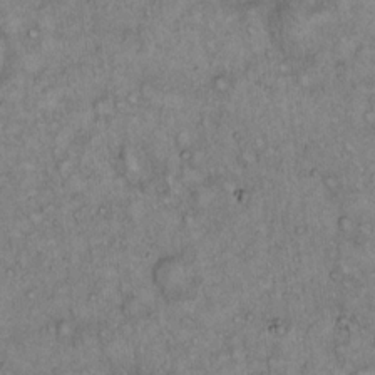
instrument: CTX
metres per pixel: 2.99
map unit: Hto
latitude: 14.0822
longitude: -57.3670
